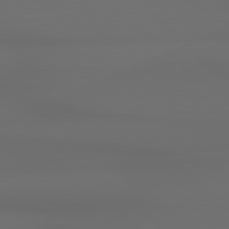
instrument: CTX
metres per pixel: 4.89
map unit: Hpe
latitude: 78.6302
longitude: -133.1214
